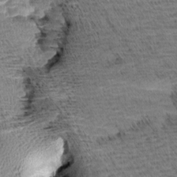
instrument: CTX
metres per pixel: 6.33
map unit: Aa
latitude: 7.7261
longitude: -137.5749
